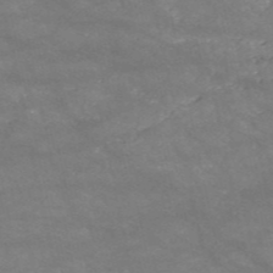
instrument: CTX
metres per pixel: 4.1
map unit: HNb
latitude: -53.5588
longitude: -41.4426
